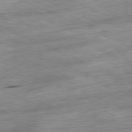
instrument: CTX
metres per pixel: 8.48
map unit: Ap
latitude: -81.3132
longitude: -87.0458
